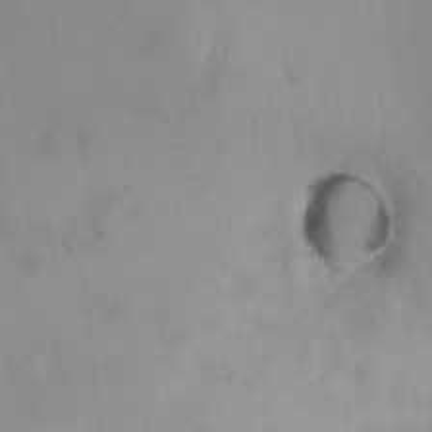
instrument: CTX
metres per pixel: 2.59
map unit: HNhu
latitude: 6.2145
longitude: 2.6329
